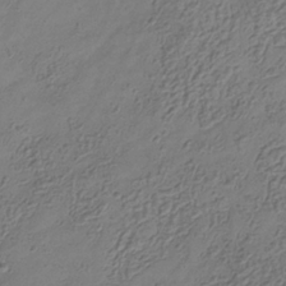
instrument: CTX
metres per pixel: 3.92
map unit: Hve
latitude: -34.8975
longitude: 89.4454
